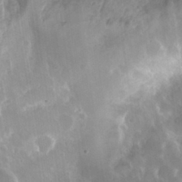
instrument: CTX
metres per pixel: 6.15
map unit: Hto
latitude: 29.8583
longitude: -43.6316
